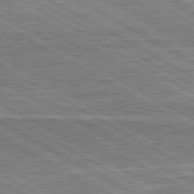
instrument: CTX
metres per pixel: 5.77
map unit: lApd
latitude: 80.6301
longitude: 144.4440
